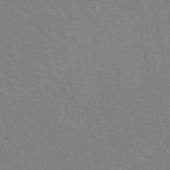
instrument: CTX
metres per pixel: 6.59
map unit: eHh
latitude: -53.1620
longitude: -25.2537
